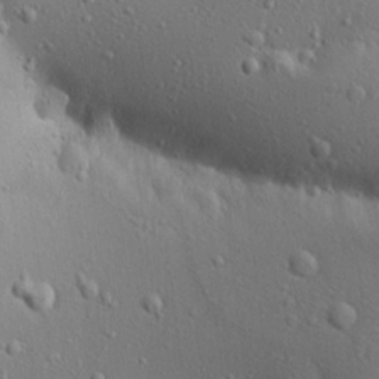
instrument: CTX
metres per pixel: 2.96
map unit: Aa
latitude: 18.1955
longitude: -141.3481
